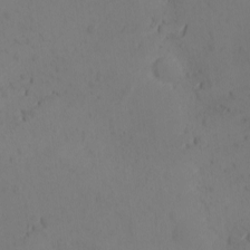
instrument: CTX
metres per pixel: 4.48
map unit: Ave
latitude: -9.8044
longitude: -121.4805
